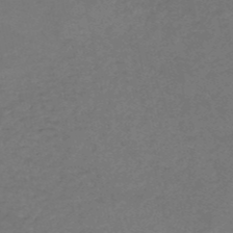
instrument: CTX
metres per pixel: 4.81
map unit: HNb
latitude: -52.6707
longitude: -51.4426
